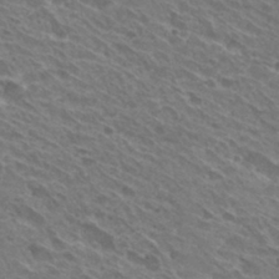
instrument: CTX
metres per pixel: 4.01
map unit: Hto
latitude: 31.3671
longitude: -42.7435
